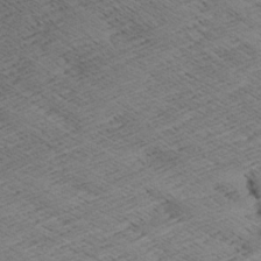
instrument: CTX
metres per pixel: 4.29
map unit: Aa
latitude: 8.1011
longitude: -140.1388
